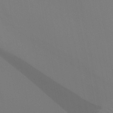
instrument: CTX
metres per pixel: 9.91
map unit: Aa
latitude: 26.1767
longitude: -131.3104
